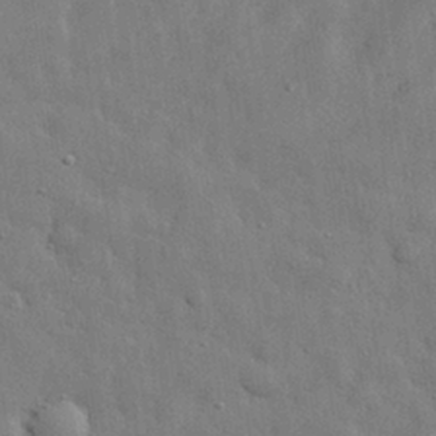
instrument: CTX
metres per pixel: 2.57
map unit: eHh
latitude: 29.8772
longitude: -75.7072
